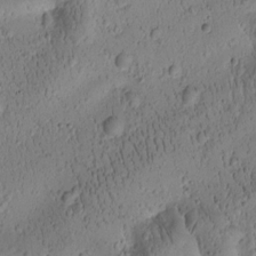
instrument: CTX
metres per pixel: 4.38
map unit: Htu
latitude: -2.5951
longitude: 171.4832
